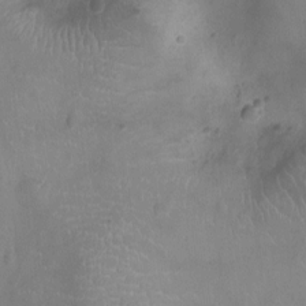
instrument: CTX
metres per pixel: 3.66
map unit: Ht
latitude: -9.1053
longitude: -21.3482
